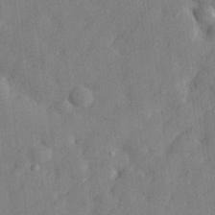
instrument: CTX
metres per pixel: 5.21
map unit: lHvf
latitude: 24.3089
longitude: 143.1809
